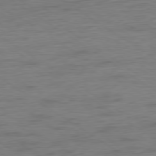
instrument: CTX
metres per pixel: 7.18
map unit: Hpe
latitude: -79.0486
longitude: -21.8584
